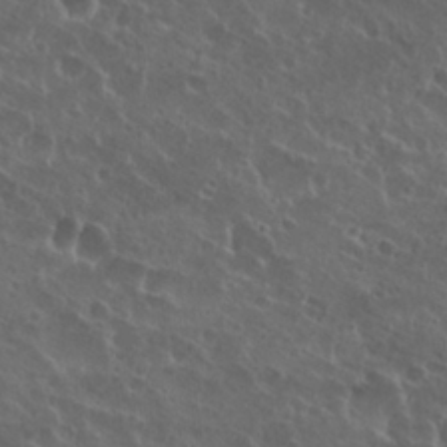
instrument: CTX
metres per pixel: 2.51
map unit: Nhu
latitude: 26.8947
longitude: -50.9324
